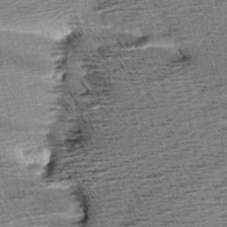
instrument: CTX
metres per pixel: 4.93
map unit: Aa
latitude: 7.2348
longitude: -137.6694
